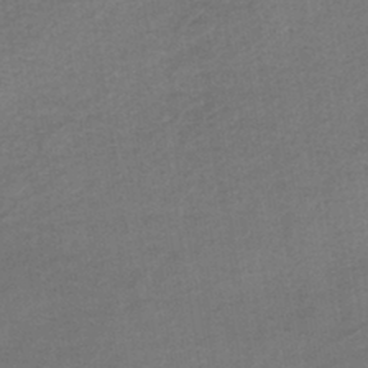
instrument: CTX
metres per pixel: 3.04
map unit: lHb
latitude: -40.5763
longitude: 71.9367
